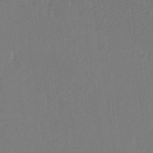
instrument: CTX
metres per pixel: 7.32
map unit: eHb
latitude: -30.3306
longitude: 67.8233
